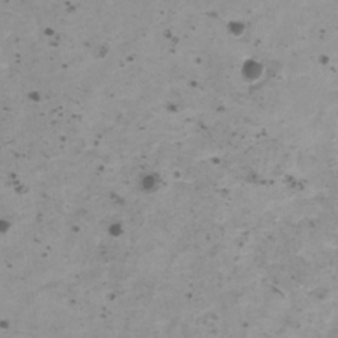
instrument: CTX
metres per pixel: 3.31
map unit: HNhu
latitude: 0.8191
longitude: 3.1431
